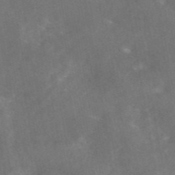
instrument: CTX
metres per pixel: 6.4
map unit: eAb
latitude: 46.0633
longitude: 126.2361
